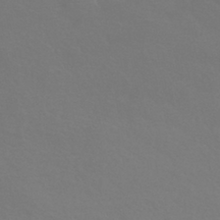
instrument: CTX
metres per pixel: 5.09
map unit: HNhu
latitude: -42.7652
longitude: 93.8233
